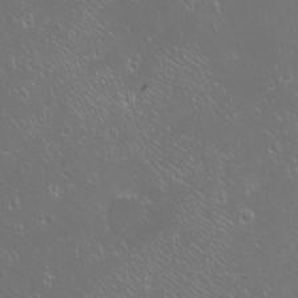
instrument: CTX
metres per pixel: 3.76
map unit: eHh
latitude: -8.9542
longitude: -69.3670
